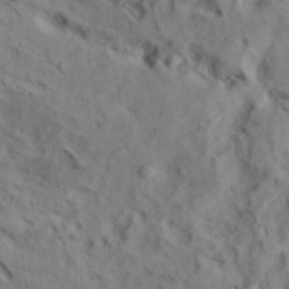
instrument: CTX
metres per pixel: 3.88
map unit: Ave
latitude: 22.2900
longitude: -137.7072
